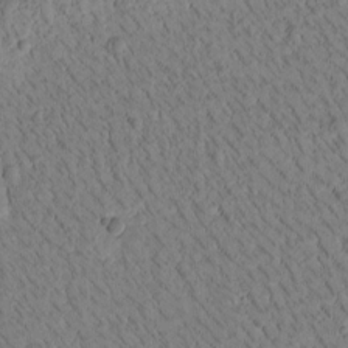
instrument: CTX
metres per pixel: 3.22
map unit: Htu
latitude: -3.5966
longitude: 172.0472
